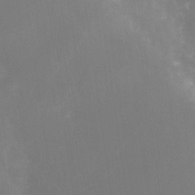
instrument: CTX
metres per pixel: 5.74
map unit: Nhe
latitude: -27.2942
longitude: -109.4426
